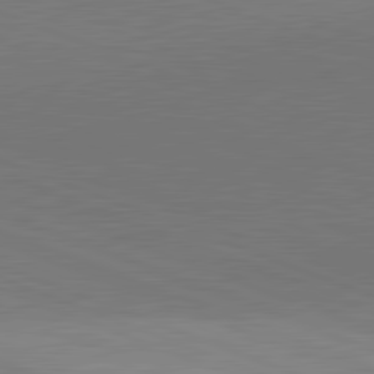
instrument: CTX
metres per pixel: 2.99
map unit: lApd
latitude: 81.9150
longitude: 136.4629
